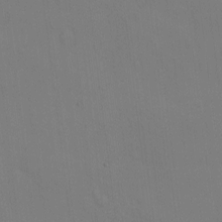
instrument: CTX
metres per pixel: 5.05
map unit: eHh
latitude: -8.3306
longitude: -69.1403
